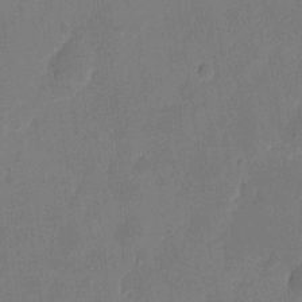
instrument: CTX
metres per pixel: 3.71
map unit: eHh
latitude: 6.7624
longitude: -66.9324
